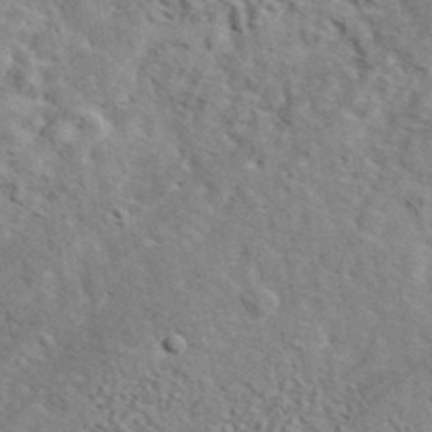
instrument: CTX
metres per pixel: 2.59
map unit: lHvf
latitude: 38.0822
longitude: -88.4034
